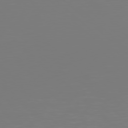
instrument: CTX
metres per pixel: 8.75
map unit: Hpe
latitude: 77.8583
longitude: -162.8002
